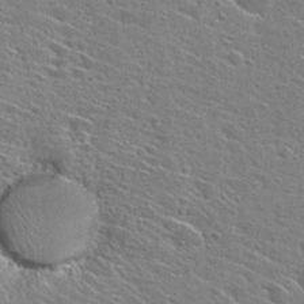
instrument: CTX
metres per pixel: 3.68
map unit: Hto
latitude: 28.0444
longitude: -45.4048
